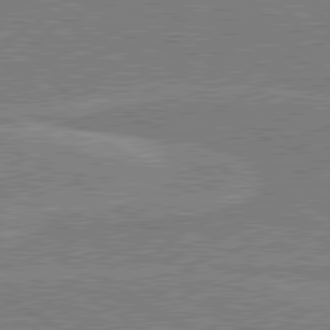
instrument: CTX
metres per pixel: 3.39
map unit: lApd
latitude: 80.6301
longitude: 169.8422
